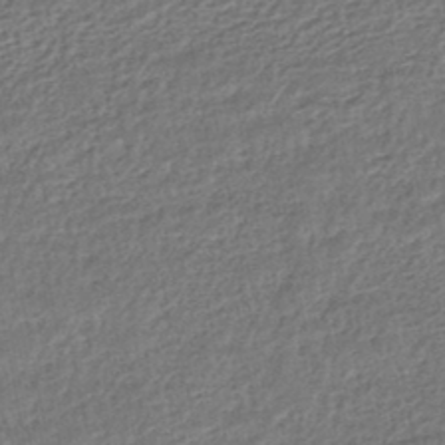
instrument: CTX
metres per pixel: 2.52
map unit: HNhu
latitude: -46.4629
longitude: 102.0661
